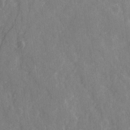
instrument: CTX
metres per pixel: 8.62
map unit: Ave
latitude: 20.8569
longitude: -132.1389
